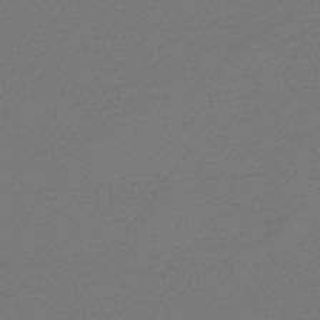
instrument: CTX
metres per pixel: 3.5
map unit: lHb
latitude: -47.3698
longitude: 72.6707
